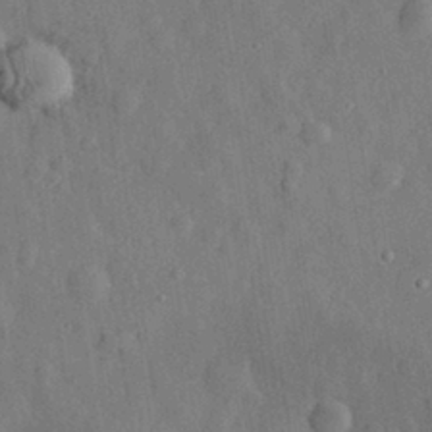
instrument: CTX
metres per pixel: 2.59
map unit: eHh
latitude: 29.8583
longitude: -77.3292
